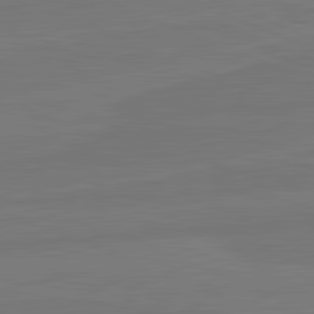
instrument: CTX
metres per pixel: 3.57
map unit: lApd
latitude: 82.0633
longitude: -179.0459
